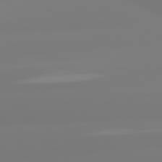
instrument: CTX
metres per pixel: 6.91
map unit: lApd
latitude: 80.4223
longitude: -156.2144
